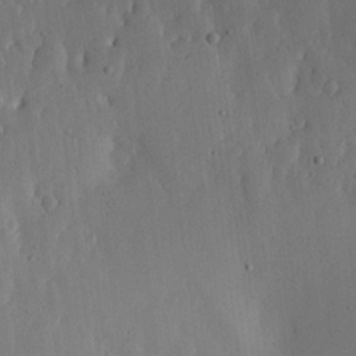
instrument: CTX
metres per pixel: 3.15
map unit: lHvf
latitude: 19.4804
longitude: -115.3292
